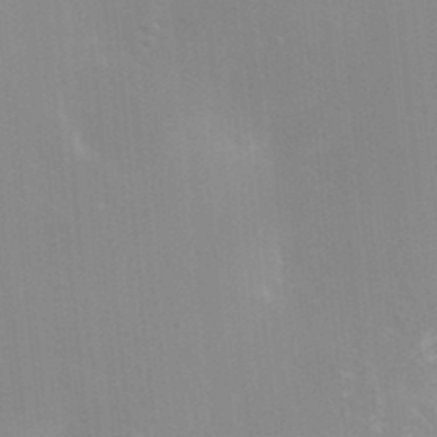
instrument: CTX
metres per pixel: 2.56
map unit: HNhu
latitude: 6.9136
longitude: -1.8772
